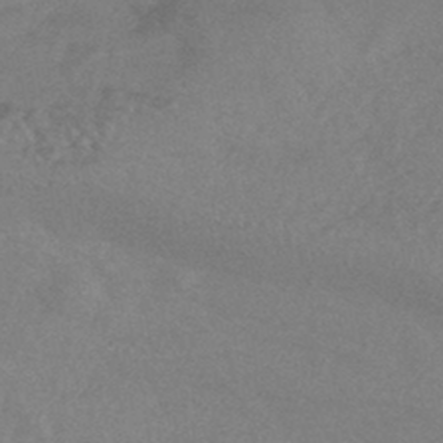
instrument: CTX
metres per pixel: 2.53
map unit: HNhu
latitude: -45.1431
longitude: 92.9542
